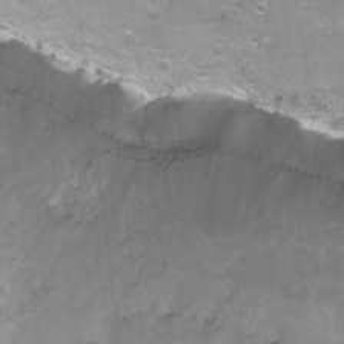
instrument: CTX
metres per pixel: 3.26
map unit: Nhu
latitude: -5.9178
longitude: -49.1781
